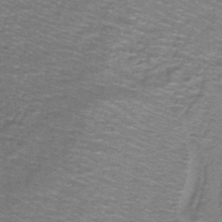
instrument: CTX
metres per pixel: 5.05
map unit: lHb
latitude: -43.3887
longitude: 54.7274
